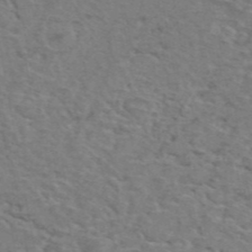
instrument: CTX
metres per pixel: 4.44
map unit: eAb
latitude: 44.5923
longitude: 107.5777
